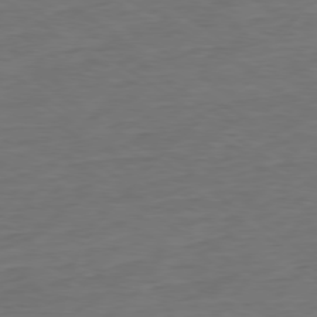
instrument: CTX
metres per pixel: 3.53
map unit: Ap
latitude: -79.3509
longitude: -76.6490
